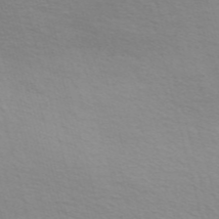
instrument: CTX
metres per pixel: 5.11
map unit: Nve
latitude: -57.2187
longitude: 63.5966
